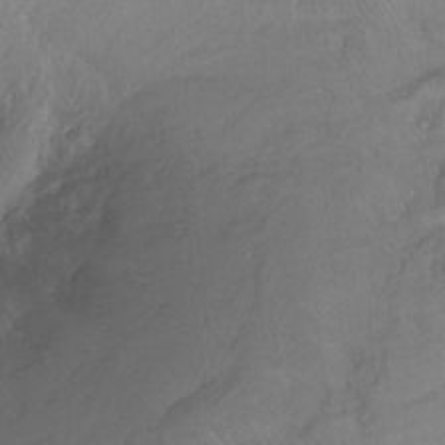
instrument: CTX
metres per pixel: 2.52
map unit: Ht
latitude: -14.8408
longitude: -43.7450
